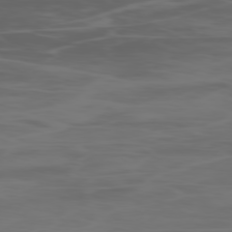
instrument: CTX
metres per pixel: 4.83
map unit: Ap
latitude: -78.8975
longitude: -70.9702
